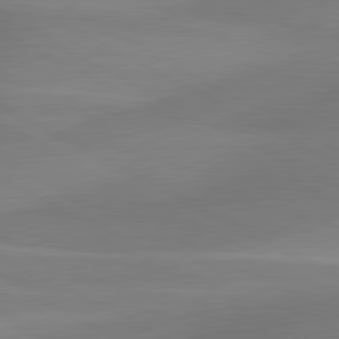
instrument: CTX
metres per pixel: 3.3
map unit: lApd
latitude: 80.9325
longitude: 127.8233
